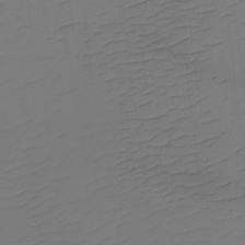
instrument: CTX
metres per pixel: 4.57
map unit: eHh
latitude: -2.2172
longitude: -74.1389
